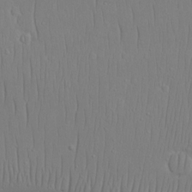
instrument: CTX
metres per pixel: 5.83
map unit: eHh
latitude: 16.1956
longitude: -71.4804
